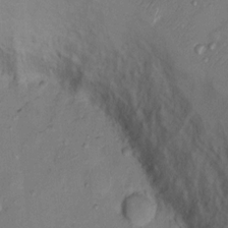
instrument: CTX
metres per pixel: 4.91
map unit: Nhu
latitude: 11.8583
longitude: -28.3089
